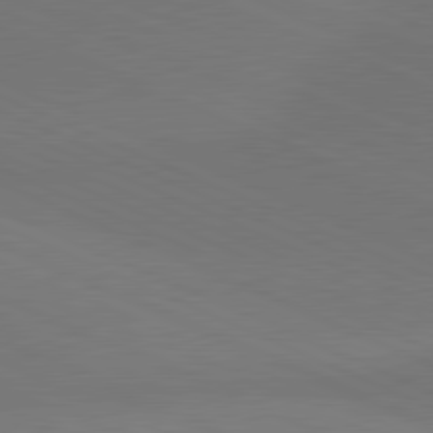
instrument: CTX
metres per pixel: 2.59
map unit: lApd
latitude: 81.3104
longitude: 136.4629
